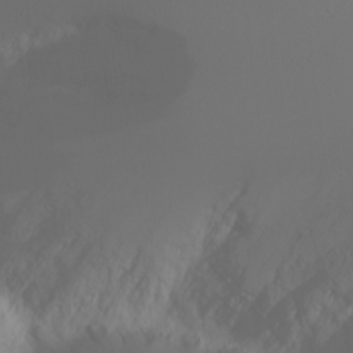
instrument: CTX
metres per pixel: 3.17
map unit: Htu
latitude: -4.2550
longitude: -88.9892
